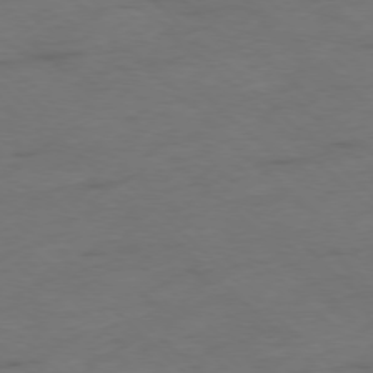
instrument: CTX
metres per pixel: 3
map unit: Ap
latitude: -77.3699
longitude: -64.3278
